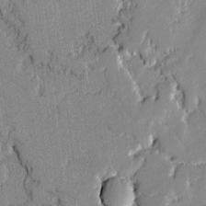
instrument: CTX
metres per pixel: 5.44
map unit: lAvf
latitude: -1.5211
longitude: -109.2726
